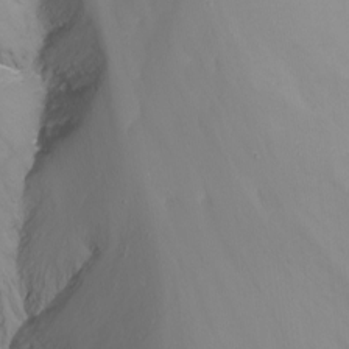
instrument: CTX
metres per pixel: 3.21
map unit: Nhu
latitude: -13.9745
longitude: -61.1403
